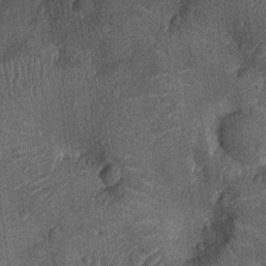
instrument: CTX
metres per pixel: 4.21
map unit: Nhu
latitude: -13.7100
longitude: -23.3104
